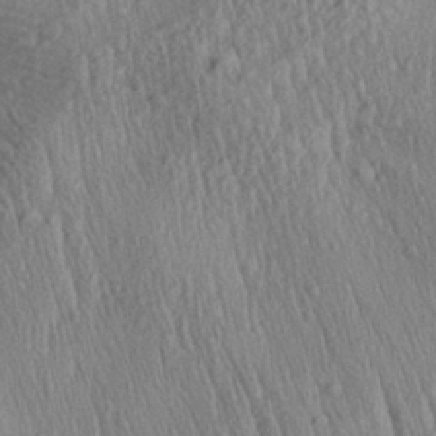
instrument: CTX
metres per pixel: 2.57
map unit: Aa
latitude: 29.3859
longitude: -138.0255
